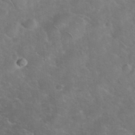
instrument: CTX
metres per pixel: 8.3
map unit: eHh
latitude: 37.2915
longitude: -65.0080
